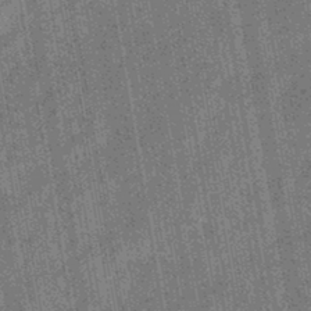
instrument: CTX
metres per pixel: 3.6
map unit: eHb
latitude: -44.1984
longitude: 87.8045
